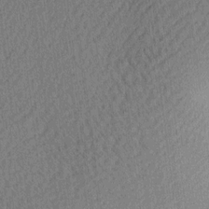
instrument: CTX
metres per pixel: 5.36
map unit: Ave
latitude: 12.0255
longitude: -107.3104
